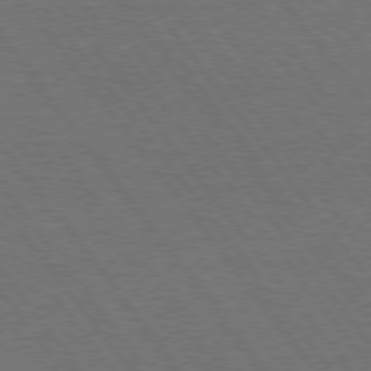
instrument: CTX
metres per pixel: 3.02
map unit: Hpe
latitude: 75.4049
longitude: -137.4616
